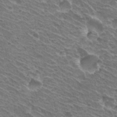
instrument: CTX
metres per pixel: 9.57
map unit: Hto
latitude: 31.3671
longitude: -42.5924
